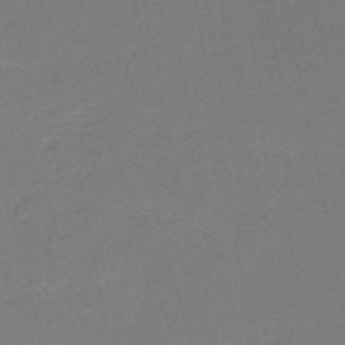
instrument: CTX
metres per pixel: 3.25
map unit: HNb
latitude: -50.5007
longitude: -52.4034
